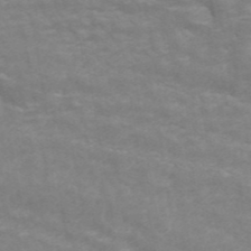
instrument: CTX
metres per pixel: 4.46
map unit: ANa
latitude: 43.4804
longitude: 26.5006
